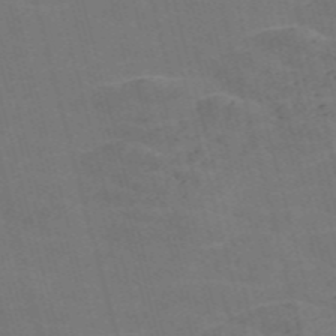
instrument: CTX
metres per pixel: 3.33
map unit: Nve
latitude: -58.0472
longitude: 55.0109
